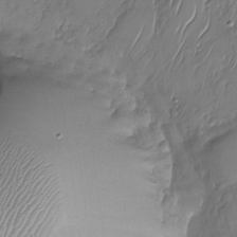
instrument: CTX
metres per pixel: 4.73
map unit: Nhu
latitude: -27.9367
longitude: -65.1592
